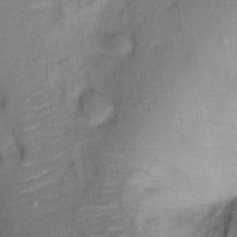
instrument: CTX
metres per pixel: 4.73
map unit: Ht
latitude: 8.6679
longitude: -38.3467
